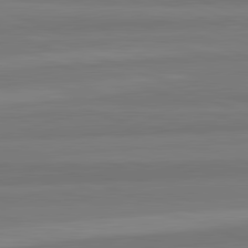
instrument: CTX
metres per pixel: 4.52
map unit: lApd
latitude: 82.5356
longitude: 177.9745
